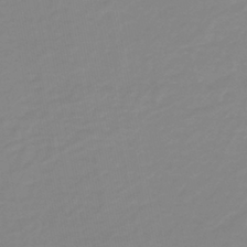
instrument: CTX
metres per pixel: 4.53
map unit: lHb
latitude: -40.8219
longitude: 63.4265
